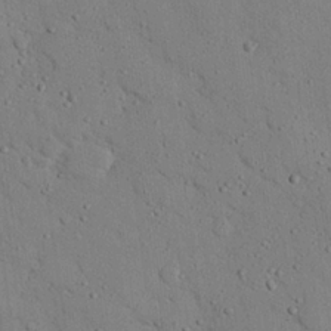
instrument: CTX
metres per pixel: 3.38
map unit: eHh
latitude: 25.5749
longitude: -77.4048
